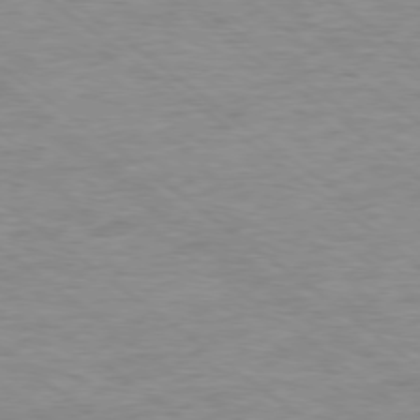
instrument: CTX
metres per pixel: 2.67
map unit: Ap
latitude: -78.1794
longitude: -82.5923
